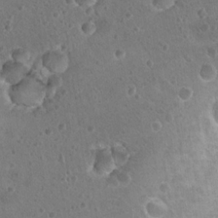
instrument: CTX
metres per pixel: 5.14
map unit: Nhu
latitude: 17.5182
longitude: -32.7435
